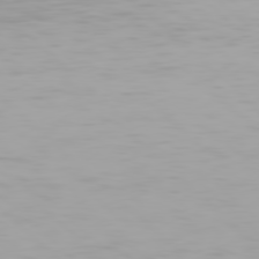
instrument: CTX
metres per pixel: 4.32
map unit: Hpe
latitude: 77.8772
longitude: -136.4979
